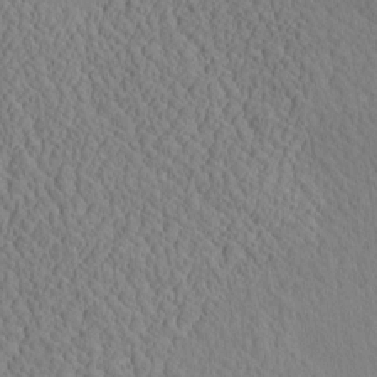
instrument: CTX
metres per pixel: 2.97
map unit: eHh
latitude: -3.2753
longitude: 15.5210
